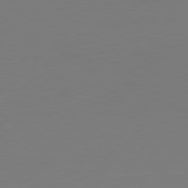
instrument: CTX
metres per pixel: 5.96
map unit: Hpe
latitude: 78.3845
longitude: -127.2537
